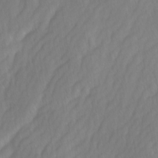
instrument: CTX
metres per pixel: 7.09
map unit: Ave
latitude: -0.8786
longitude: -113.5749
